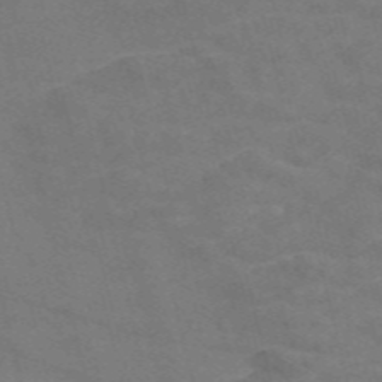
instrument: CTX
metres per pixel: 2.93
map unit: Nve
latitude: -57.7288
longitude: 51.4076
